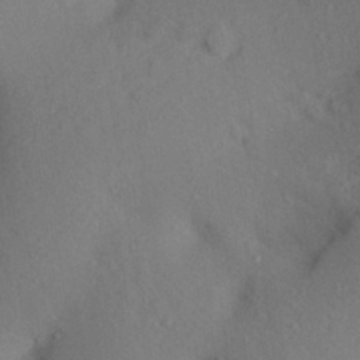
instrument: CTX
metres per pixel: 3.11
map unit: Aa
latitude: 28.8380
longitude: -145.1214
